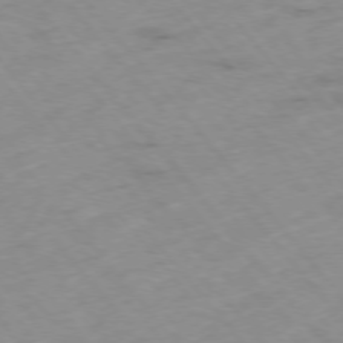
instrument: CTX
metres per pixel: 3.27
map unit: Hpe
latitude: -76.2739
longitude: -18.4223
